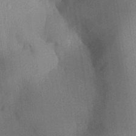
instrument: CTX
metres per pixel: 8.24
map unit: Aa
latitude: 29.9906
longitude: -144.0444
